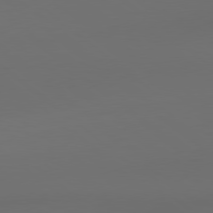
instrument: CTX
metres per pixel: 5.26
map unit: lApd
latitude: 79.0081
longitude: -172.2711
